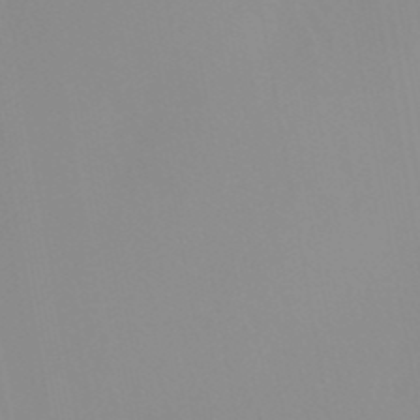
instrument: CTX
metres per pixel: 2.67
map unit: lHb
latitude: -48.5763
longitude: 74.2173
